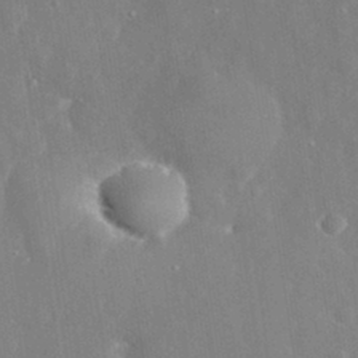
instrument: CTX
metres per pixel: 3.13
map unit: eHh
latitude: 31.6694
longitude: -59.5182
